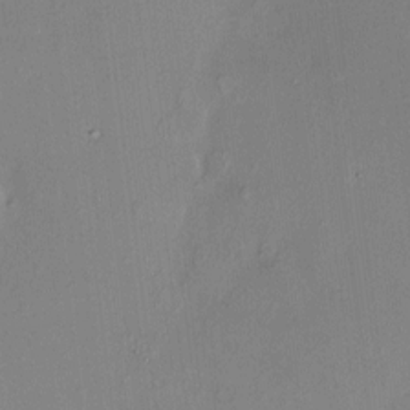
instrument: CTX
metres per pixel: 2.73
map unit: HNhu
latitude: 4.7246
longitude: 11.0487
